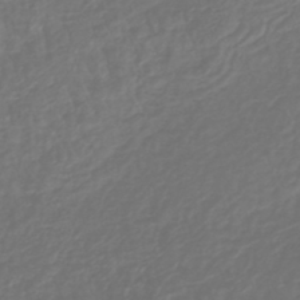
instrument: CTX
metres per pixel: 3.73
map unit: lHb
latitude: -43.3131
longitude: 64.9920
